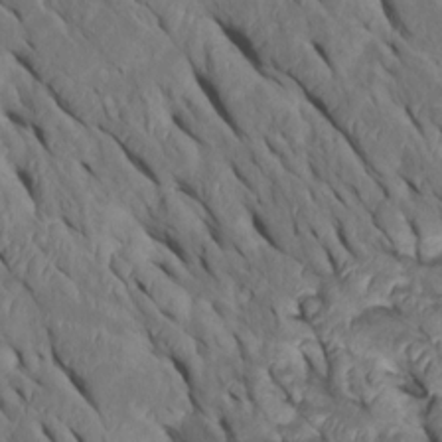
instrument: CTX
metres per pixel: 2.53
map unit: Htu
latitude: 0.4601
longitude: 148.6330
